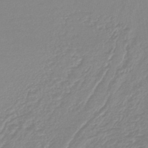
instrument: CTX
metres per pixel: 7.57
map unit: lHb
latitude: -44.1417
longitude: 78.3873
